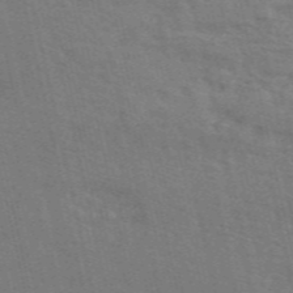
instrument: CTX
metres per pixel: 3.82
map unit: ANa
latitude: 49.9150
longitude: -79.8773
